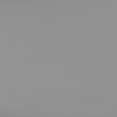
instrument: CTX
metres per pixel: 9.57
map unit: Ap
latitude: -76.5196
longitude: -75.1970
